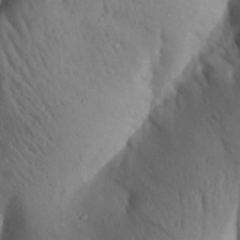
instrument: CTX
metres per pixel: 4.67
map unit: Aa
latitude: 28.1200
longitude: -147.8962
